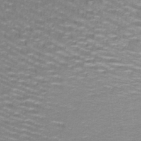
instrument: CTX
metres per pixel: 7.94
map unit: lHb
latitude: -41.8044
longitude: 58.1605
